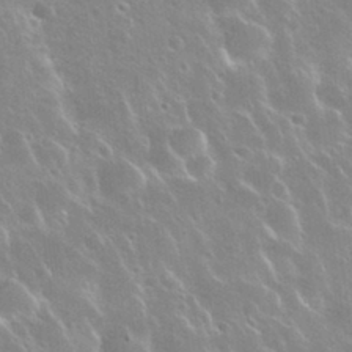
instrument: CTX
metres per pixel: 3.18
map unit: Nhu
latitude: 30.3468
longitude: -55.6883
